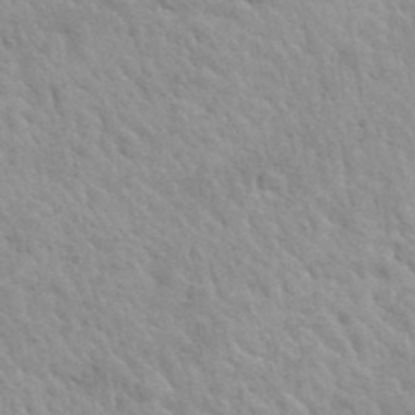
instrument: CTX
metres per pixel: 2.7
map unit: Hto
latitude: 35.5749
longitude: -50.4979
